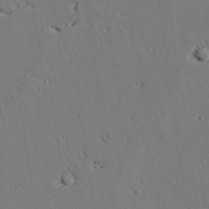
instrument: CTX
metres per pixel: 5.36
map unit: lAvf
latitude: 26.3089
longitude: -110.7246
